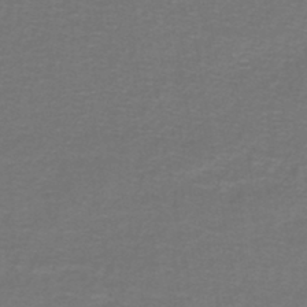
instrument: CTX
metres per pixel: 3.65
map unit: lHb
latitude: -43.5399
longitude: 56.8030
